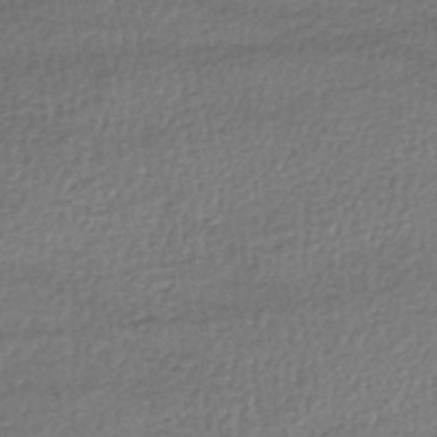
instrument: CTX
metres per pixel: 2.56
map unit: HNhu
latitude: -48.6519
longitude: 102.8786
